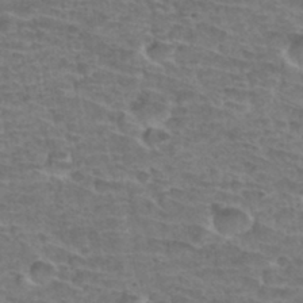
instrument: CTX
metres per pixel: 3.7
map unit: Hto
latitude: 33.7072
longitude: -44.2900
